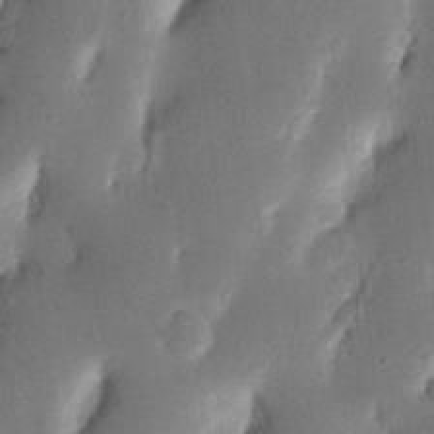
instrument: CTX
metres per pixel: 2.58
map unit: Nhu
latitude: 19.2348
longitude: -74.6679
